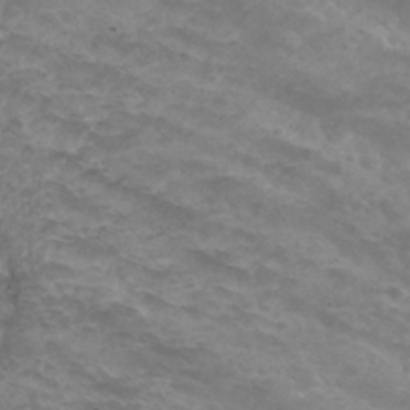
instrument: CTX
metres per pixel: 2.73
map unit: Hto
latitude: 33.2537
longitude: -43.9528
